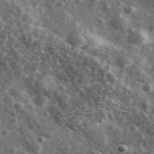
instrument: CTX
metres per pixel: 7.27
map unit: Ave
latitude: 38.4412
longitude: -108.0444
